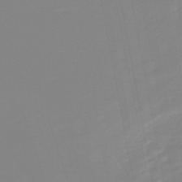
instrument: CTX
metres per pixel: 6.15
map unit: lHb
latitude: -49.2754
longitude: 82.1039
